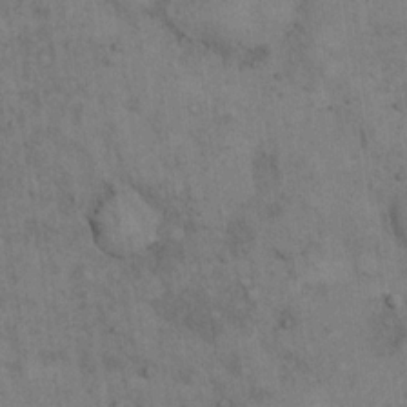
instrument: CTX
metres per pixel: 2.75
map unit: eHh
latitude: 17.4049
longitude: -63.3482
